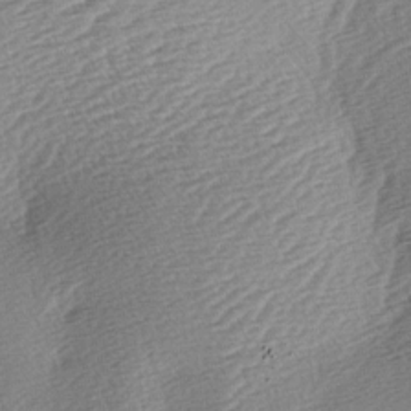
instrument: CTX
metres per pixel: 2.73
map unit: lAa
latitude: -2.7274
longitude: -127.2915
